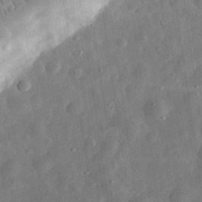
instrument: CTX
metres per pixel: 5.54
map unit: eHh
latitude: 32.4034
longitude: -75.0270
